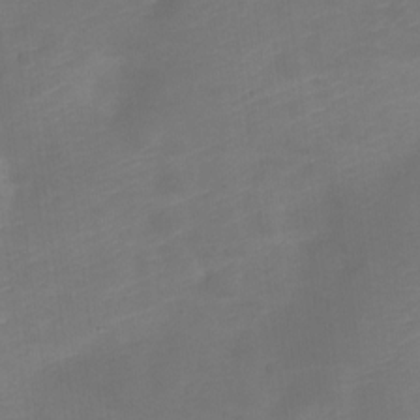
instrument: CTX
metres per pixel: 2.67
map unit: Nve
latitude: -20.6707
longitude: 107.7289
